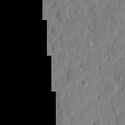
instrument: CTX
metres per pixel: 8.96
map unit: eHh
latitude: 7.9528
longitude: -66.6868
